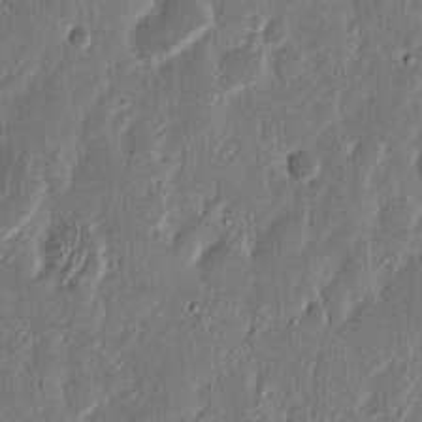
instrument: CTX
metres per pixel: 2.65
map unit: Nhu
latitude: 18.7246
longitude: -72.8191
